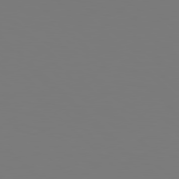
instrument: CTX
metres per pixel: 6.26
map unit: Hpe
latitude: 78.9325
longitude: -166.8758
